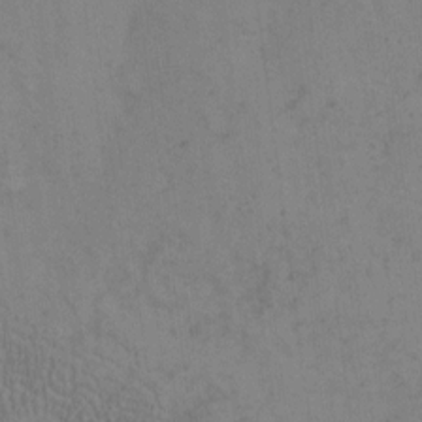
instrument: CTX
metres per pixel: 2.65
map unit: eHh
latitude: 9.8206
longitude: -63.2726
